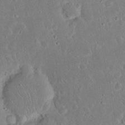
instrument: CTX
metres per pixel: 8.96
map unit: Nhu
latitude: 23.3671
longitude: -71.1970
